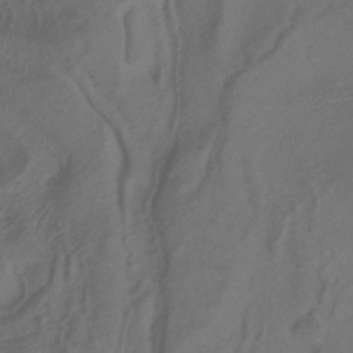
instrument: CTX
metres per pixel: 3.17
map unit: ANa
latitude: -38.3495
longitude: 94.5951
